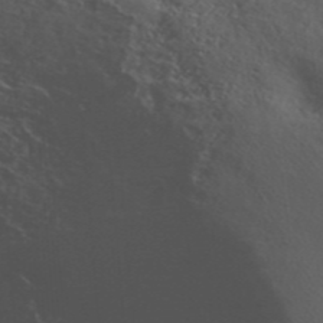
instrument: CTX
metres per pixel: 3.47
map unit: ANa
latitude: 42.6491
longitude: 50.7652
